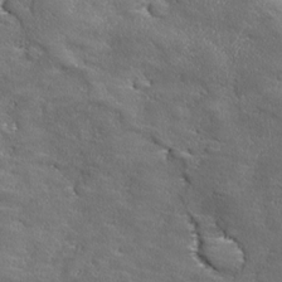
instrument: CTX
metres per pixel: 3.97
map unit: Ave
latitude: 17.8017
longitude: -136.7624
